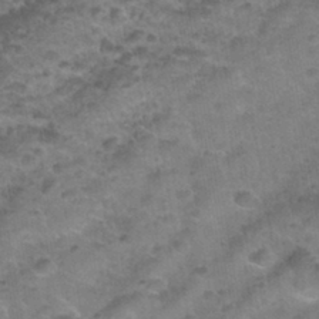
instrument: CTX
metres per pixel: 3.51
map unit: Nhu
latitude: 30.8758
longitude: -52.6680
